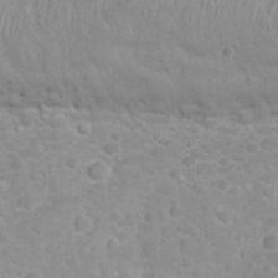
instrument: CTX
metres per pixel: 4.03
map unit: eHh
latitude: 32.1389
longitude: -60.9136
